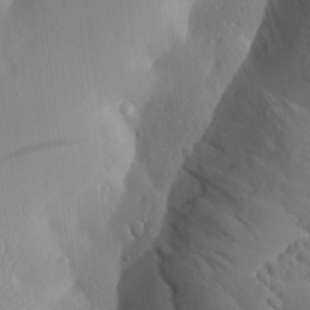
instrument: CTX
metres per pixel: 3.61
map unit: Aa
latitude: 9.1781
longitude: -135.1970
